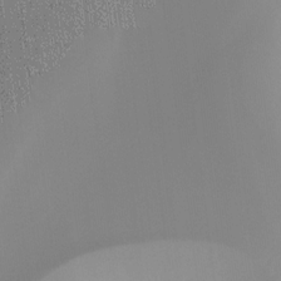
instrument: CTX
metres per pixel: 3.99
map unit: Ht
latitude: -16.2929
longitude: -45.6883
